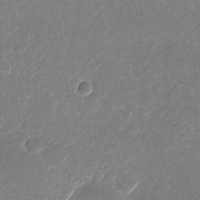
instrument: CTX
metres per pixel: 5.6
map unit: Nhu
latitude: -26.2172
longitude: -72.8191
